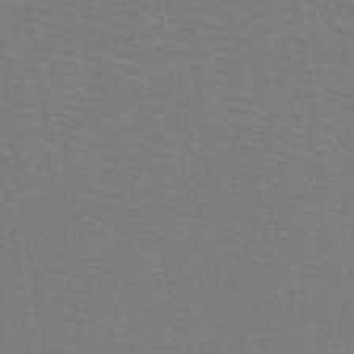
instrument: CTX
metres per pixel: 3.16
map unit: lHb
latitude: -42.3495
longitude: 53.3698
